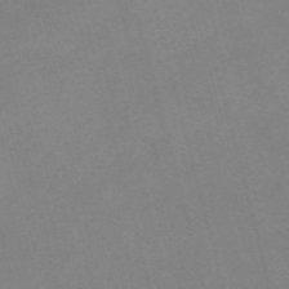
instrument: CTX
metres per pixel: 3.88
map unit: Nve
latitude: -57.3509
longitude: 64.1039
